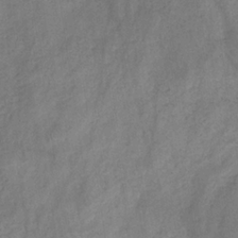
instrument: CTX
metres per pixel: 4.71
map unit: HNb
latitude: -31.9367
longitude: 63.5021
